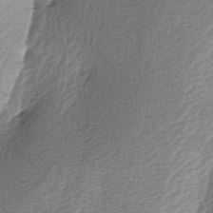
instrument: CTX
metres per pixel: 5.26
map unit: lAa
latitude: -3.3320
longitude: -128.4034
